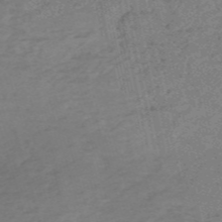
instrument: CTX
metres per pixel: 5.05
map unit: HNb
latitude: -54.7274
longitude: -42.9514
